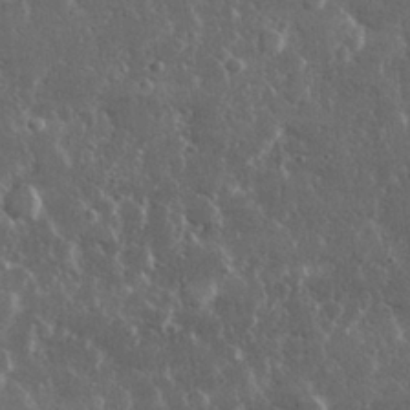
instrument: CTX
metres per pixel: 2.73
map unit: lHvf
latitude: 31.4805
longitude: -90.4412
